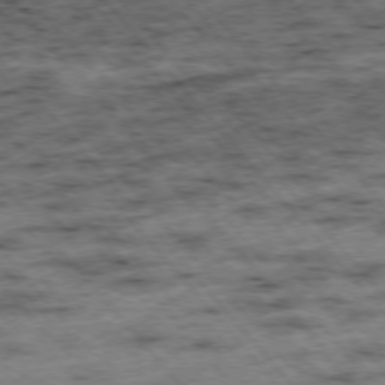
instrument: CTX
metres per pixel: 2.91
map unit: Hpe
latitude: -76.4440
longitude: -17.0647
